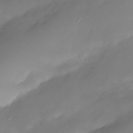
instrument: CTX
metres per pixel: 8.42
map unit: HNhu
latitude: -23.5399
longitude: 50.6896
